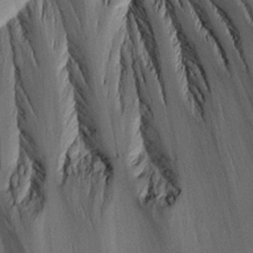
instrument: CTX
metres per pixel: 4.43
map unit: Aa
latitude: 20.8191
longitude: -143.3860
